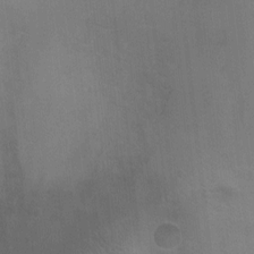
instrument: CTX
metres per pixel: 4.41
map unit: Ht
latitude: -4.5762
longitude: -17.2915
